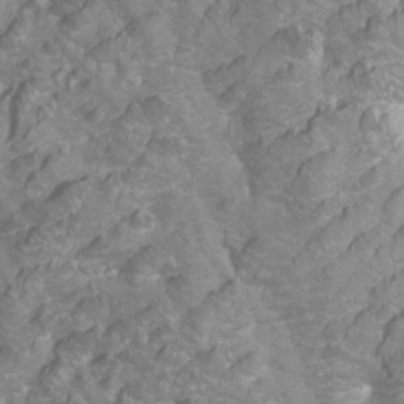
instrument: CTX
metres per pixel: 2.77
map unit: Htu
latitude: -6.5762
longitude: -71.7072
